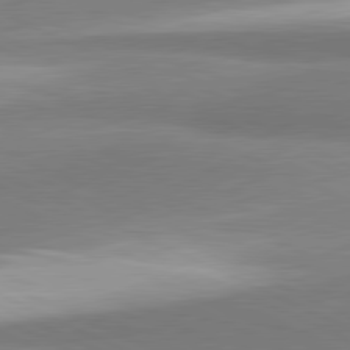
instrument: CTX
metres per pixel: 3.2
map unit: lApd
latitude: 81.1403
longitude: 165.9367
